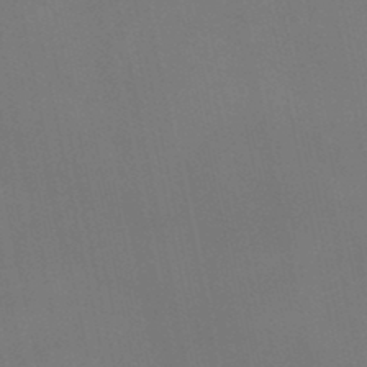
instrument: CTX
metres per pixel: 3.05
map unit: lHb
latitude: -47.1809
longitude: 61.2376
